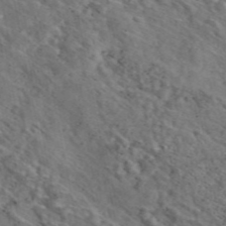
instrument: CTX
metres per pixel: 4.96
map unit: eAb
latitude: 46.0633
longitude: 113.5588
